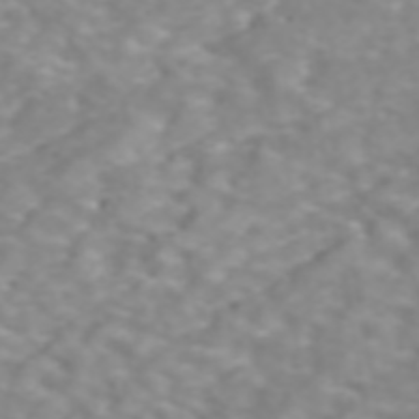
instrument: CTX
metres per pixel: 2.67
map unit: ANa
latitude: 44.6112
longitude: 22.3306
